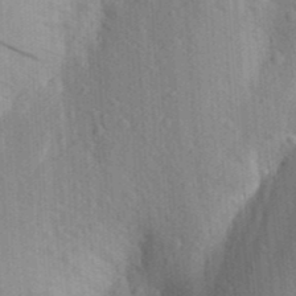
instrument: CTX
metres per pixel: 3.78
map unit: Aa
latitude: 25.8394
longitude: -149.7261
